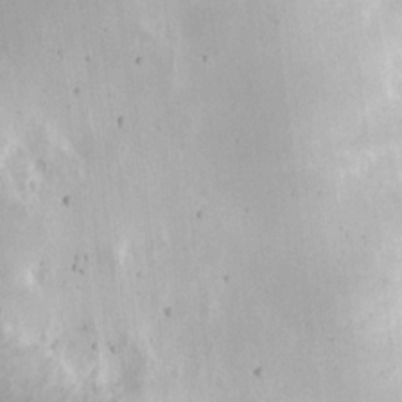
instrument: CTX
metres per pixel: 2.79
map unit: eHh
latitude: 9.1592
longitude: -70.7435
